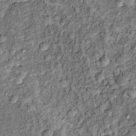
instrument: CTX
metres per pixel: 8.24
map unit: Hto
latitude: 14.6113
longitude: -35.6505
